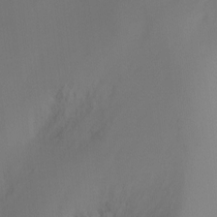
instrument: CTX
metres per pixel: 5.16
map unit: Ht
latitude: -10.8975
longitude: -28.6679
